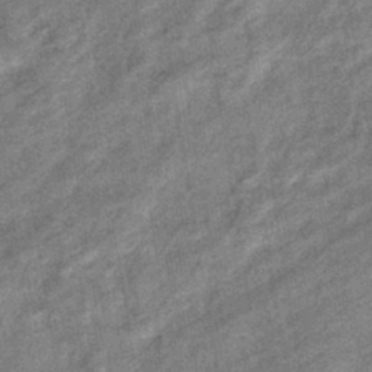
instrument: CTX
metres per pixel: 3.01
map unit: eHb
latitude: -38.3873
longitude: 79.0675
